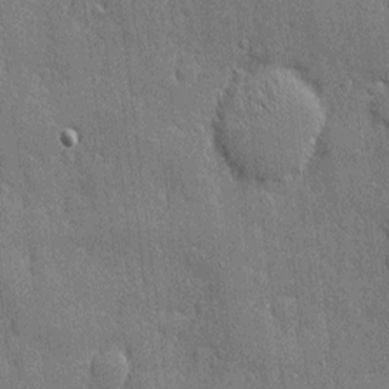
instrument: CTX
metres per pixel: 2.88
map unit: eHh
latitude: 4.9136
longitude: -75.3293
